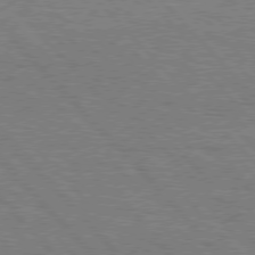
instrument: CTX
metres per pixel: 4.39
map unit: Hpe
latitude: 76.6679
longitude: -161.3670
